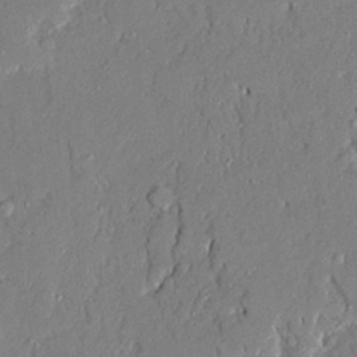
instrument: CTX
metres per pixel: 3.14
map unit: Ave
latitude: 21.9150
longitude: -128.4034
